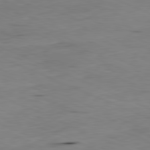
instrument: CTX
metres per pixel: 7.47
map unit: Ap
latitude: -81.8423
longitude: -69.0459
